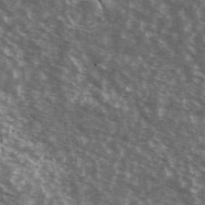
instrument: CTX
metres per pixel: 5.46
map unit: Ave
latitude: 39.5182
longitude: -108.4790
